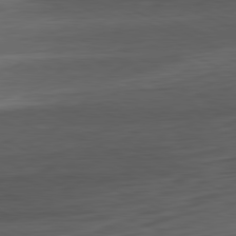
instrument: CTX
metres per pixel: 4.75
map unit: Ap
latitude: -81.5966
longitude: -61.8016
